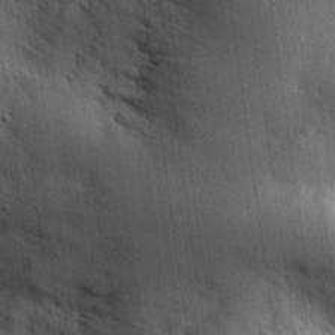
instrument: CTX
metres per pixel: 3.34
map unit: eHh
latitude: 30.5735
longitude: -80.0822
